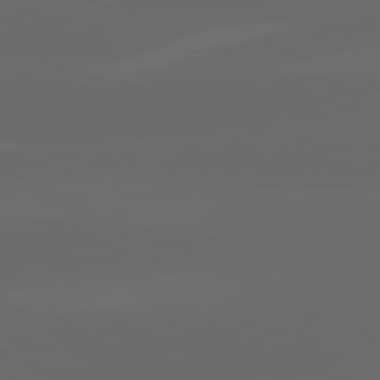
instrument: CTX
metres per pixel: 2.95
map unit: lApd
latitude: 80.1200
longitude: -116.1389
